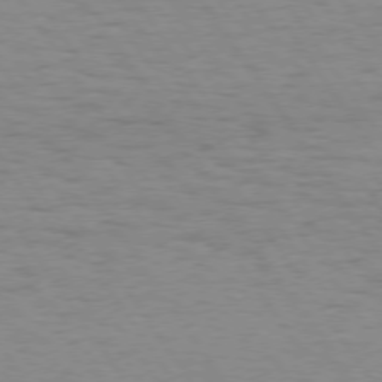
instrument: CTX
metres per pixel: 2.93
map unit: Hpe
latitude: 74.4601
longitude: -136.3468
